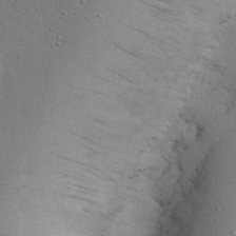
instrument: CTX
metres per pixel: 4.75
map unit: Nhu
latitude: 25.2159
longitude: -72.6491
